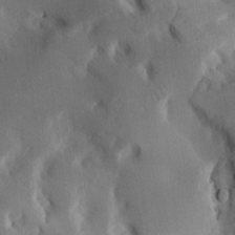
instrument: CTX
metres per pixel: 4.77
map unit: lAa
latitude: -10.5952
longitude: -124.2333
